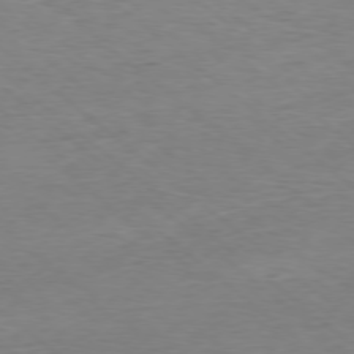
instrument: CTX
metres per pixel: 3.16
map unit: Ap
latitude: -78.1228
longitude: -92.8002
